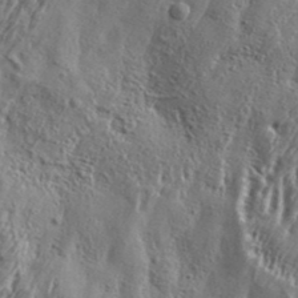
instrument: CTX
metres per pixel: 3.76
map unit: Aa
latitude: 33.6883
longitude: -135.2348
